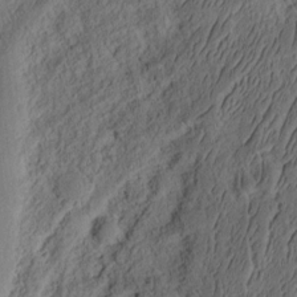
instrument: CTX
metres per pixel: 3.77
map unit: Ht
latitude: 9.9717
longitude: -75.3482
